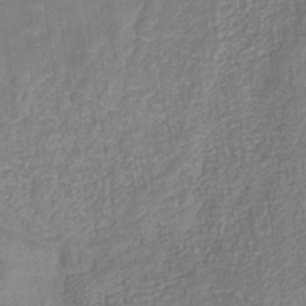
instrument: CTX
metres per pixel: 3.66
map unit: eHb
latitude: -29.5966
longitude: 69.0486
